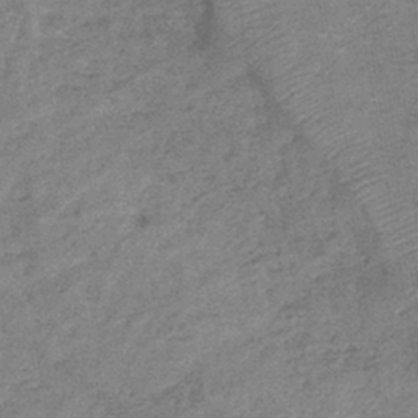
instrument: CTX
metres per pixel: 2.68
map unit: eHb
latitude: -38.5196
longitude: 80.1228
